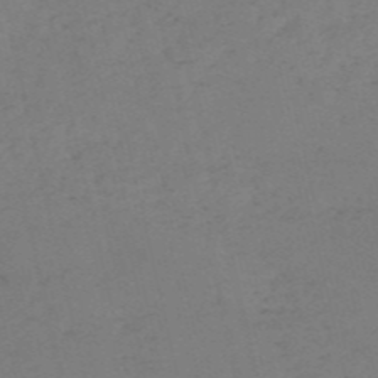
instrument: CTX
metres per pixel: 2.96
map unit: HNb
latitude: -55.0109
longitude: -42.0255
